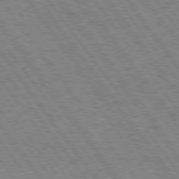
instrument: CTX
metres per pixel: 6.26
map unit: Hpe
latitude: 74.4412
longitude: -139.3482
